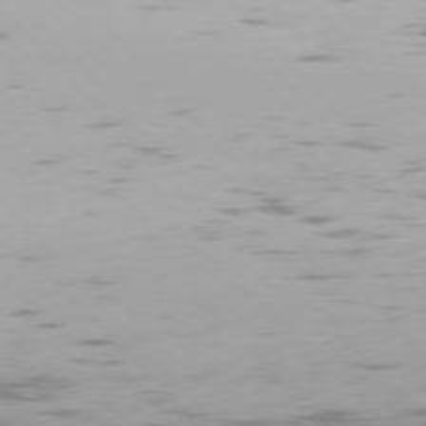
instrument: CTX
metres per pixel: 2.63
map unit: Hpe
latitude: 76.3656
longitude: -133.4238
